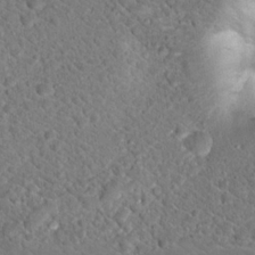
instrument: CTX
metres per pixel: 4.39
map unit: Hto
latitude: 18.6112
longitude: -33.5371
